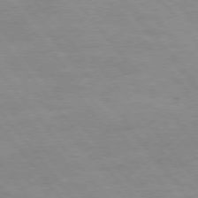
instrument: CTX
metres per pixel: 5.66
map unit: Hpe
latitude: 75.3860
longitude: -141.8205
